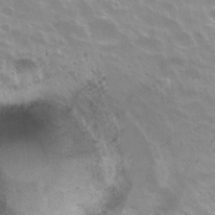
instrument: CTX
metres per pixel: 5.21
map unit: Nhu
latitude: 30.3657
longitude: -55.2726
